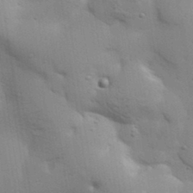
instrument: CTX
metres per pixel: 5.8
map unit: Aa
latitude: 33.1214
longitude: -145.1781
